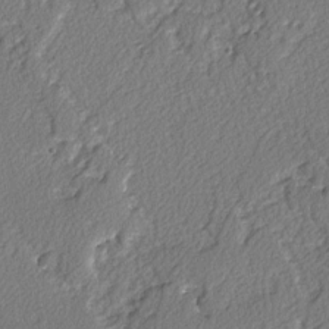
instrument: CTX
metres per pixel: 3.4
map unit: lAvf
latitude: -3.3131
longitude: -108.2522
